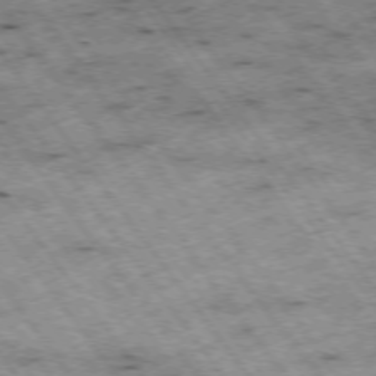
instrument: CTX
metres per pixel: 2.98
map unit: Hpe
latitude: -75.2187
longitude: 4.0661
